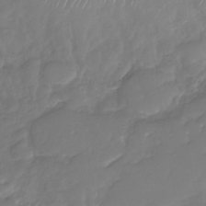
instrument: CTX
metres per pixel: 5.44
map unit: Nhu
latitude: -30.2550
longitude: -63.6883
